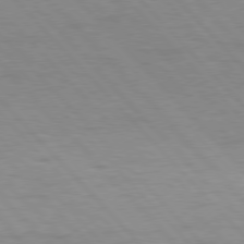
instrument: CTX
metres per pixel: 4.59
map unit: Hpe
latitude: 76.8002
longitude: -154.2522
